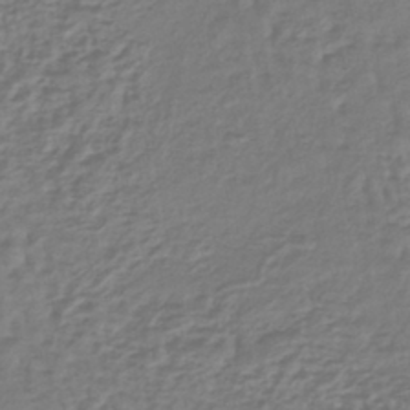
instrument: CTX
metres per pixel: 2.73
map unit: lHb
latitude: -38.5196
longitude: 63.8044
